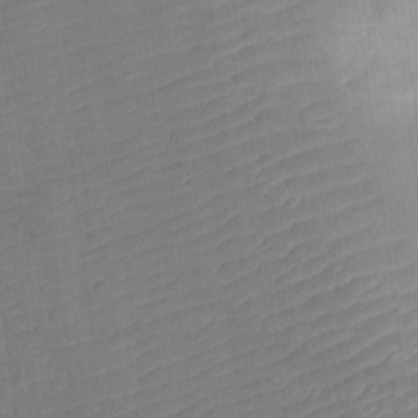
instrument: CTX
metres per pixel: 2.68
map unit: Ht
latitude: -12.1039
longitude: -24.5734
